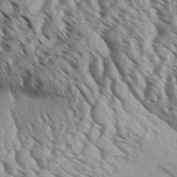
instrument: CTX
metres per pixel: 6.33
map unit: Aa
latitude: 31.8395
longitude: -138.1956
